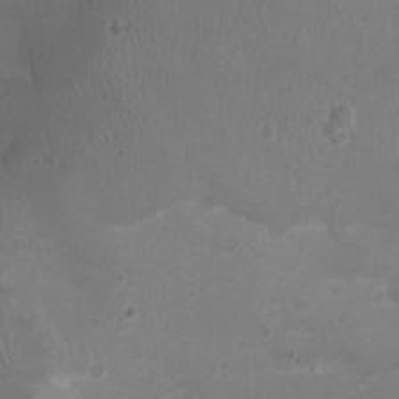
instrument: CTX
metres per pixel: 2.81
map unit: Ht
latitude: -1.8801
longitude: -18.7057
